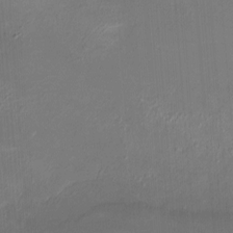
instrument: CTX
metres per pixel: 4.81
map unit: Ht
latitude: -6.3495
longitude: -26.2523
